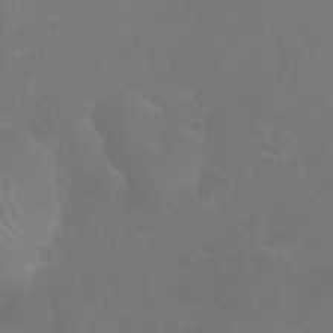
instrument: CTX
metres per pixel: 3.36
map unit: Nhu
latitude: 27.3860
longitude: -64.9514
